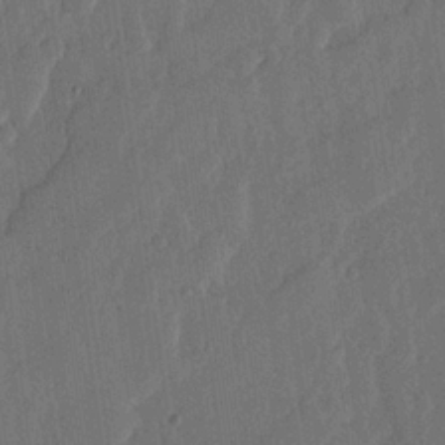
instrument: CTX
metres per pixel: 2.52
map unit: lHvf
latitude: 17.8394
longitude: -116.6868
